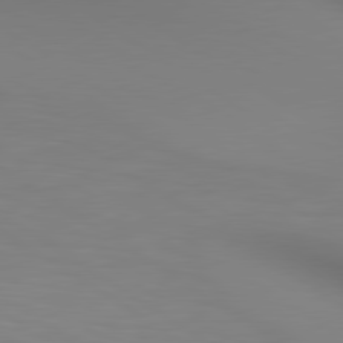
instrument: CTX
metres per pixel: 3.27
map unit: lApd
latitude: 80.3278
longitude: 138.6141
